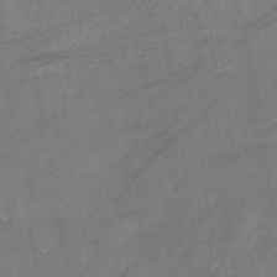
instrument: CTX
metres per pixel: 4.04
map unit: eHb
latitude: -39.7100
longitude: 76.1039
